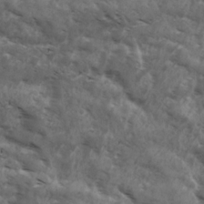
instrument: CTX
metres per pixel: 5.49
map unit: Ave
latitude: 18.0255
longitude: -131.8017
